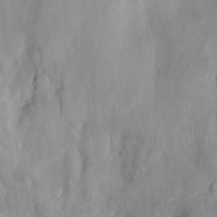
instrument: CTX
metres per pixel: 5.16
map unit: Hto
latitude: 7.0836
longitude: -36.2712
